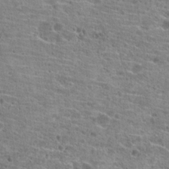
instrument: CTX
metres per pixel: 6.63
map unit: Hto
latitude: 20.9325
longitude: -42.2334
